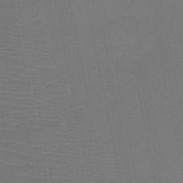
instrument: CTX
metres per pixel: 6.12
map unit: HNb
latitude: -50.6896
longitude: -42.9514
